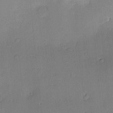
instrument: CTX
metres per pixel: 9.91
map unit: Hve
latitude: -9.6344
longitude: 175.5399
